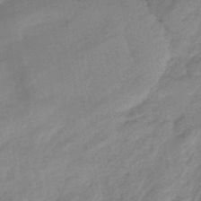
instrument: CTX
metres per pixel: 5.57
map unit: eHb
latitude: -44.3873
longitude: 84.9919
